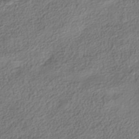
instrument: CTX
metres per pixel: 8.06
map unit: HNhu
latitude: -40.0472
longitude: 101.7288
